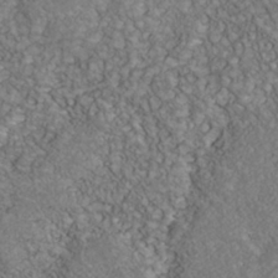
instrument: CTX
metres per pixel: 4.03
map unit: Nhu
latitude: -39.8234
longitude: -83.5749
